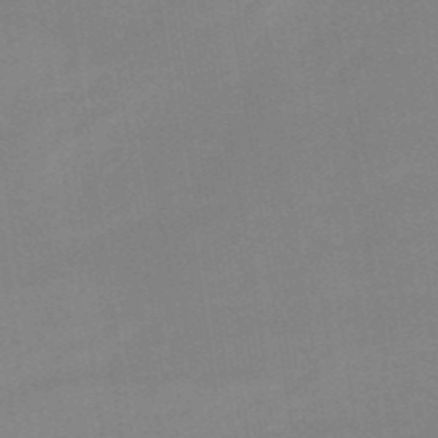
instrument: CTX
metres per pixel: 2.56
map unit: HNb
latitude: -49.4077
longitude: -48.8002
